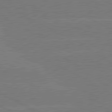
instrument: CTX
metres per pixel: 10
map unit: lApd
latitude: 80.9325
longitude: -127.6127
